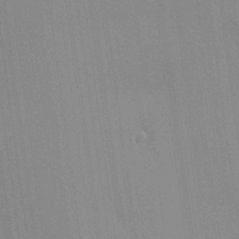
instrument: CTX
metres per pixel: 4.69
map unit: HNhu
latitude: 5.0836
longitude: 8.6518
